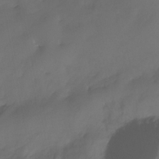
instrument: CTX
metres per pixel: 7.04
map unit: Ht
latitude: -12.9920
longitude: -50.9891
